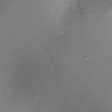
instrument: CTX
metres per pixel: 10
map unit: Ht
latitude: -6.6140
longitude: -27.6694
